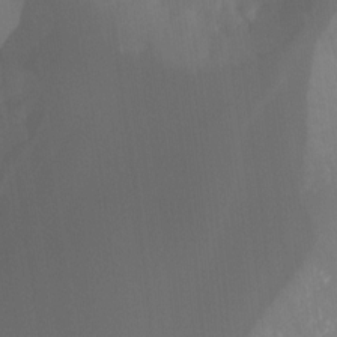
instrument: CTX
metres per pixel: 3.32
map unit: Hto
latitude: -6.5573
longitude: -49.0836
